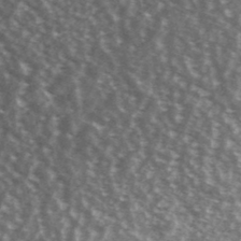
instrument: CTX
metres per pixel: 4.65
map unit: Ave
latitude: 39.4237
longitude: -108.6868
